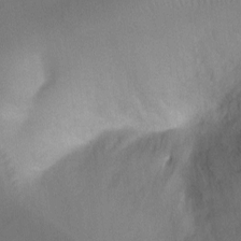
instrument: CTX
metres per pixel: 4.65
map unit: Ht
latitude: -10.1984
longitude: -28.5546
